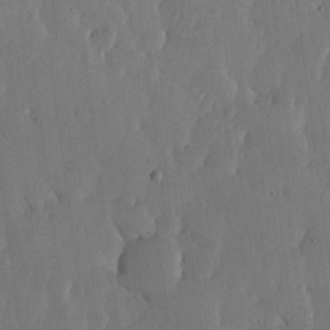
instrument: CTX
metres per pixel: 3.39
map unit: lHvf
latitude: 16.9136
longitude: -115.1214
